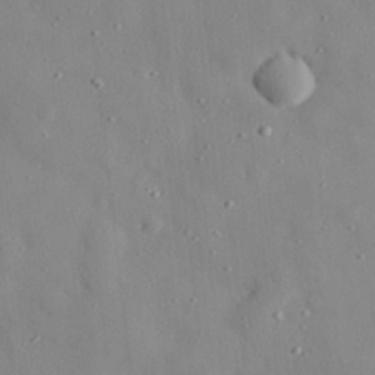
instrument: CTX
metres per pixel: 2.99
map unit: eHh
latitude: 28.4223
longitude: -77.6316
